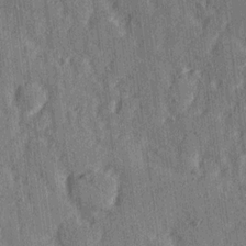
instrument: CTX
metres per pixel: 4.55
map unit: Ave
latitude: 15.3482
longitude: -105.5183
